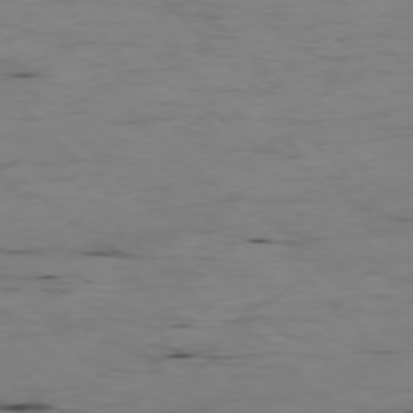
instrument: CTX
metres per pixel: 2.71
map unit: Ap
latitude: -77.1620
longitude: -89.9528
